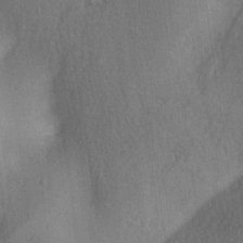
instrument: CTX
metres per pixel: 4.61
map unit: Ave
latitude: -6.1983
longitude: -120.3279
